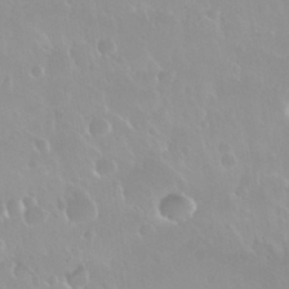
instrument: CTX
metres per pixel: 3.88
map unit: Nhu
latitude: 29.9906
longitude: -56.7057
